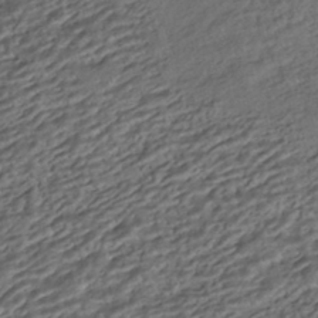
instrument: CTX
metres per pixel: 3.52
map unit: HNhu
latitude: -43.0108
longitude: 105.6344
